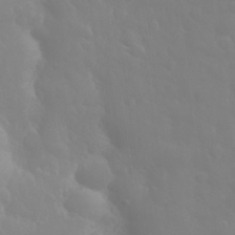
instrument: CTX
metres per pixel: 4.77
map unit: eHh
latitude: 32.7435
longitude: -60.6112
